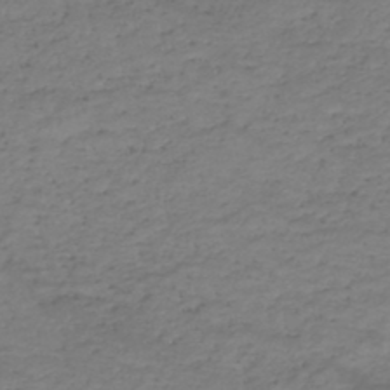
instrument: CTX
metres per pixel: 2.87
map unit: HNhu
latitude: -46.7085
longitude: 30.1228
